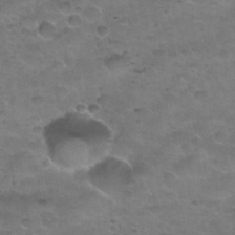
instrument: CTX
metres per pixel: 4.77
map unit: Nhu
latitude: 30.7436
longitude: -52.4223
